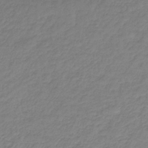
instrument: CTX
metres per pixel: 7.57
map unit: HNb
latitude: -36.8408
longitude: 50.6707
